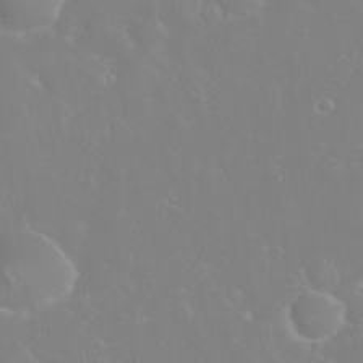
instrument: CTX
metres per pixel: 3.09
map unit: eHh
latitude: 31.7450
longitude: -59.9717
